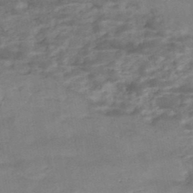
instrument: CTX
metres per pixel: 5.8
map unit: Nhe
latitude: -47.7288
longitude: -170.5735
